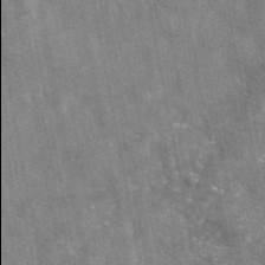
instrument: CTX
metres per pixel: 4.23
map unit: eAb
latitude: 47.0081
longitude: 122.0094
